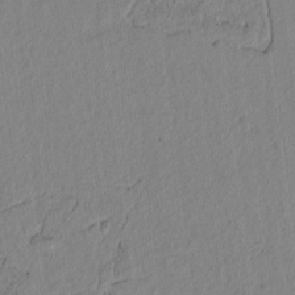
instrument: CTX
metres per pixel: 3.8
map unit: lAvf
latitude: 6.7813
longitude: 164.2173
